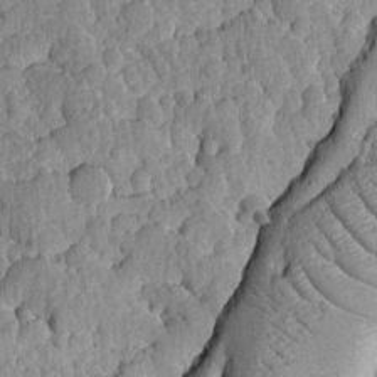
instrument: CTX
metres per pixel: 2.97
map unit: Ave
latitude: -8.5763
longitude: -116.5357
